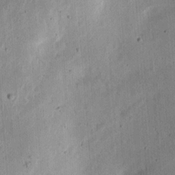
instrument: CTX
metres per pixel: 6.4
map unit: Ht
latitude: 13.4993
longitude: -74.5168
